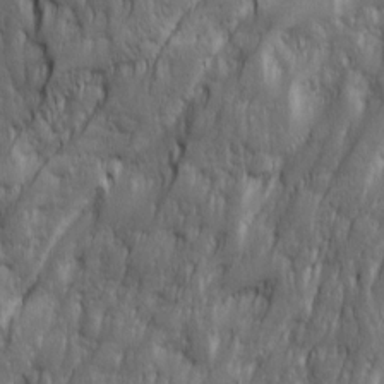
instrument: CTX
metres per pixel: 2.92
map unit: Ave
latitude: 15.9717
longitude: -134.6490
